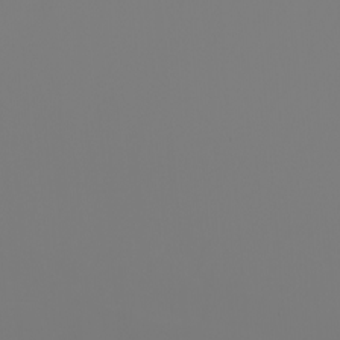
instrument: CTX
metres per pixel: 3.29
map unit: Nhu
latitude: -6.9352
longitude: -84.0633
